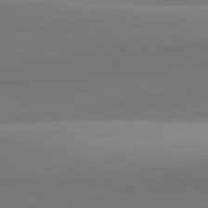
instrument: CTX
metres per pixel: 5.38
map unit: lApd
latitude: 81.8394
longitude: 142.2361
